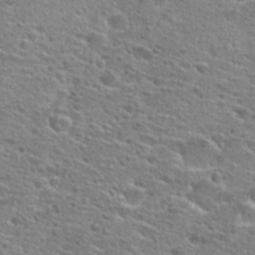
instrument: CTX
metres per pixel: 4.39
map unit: Hto
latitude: 25.6504
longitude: -47.5371
